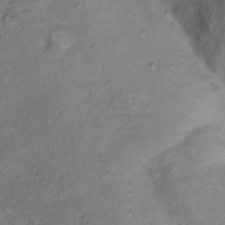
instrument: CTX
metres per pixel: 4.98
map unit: Nhu
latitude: 13.1025
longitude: -28.6868
